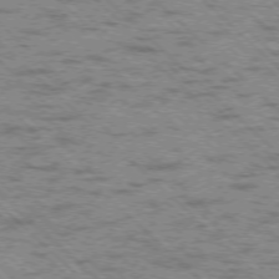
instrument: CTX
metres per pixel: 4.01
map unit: Ap
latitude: -76.2928
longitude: -80.1011
